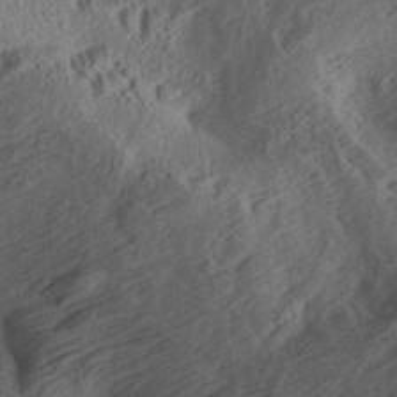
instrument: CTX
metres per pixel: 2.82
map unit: Aa
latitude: 29.6127
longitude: -137.0459
